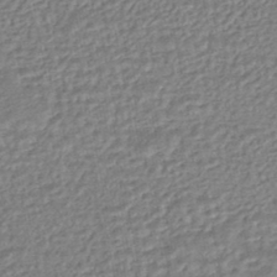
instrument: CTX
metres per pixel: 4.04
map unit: HNhu
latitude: -46.9164
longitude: 102.1606
